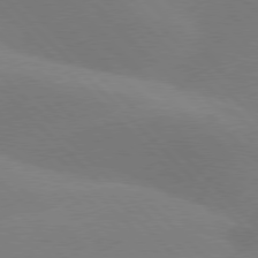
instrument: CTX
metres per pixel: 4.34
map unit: lApd
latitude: 77.6316
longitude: -50.3656
